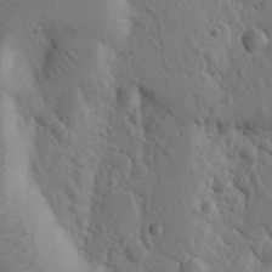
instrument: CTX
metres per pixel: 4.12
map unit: Nhu
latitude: 14.9325
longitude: -78.9892
